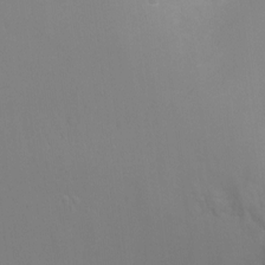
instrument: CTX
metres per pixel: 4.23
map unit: Ht
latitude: -6.7841
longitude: -30.7813
